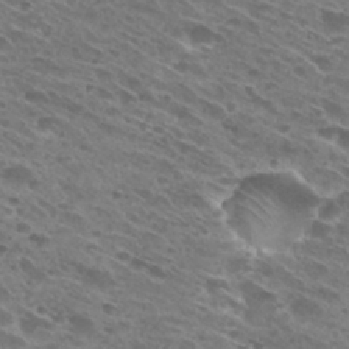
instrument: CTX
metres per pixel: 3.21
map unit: Hto
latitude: 29.7827
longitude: -45.7260
